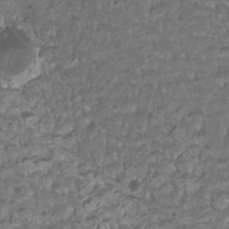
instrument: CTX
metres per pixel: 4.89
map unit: Htu
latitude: 2.8002
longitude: -21.1592
